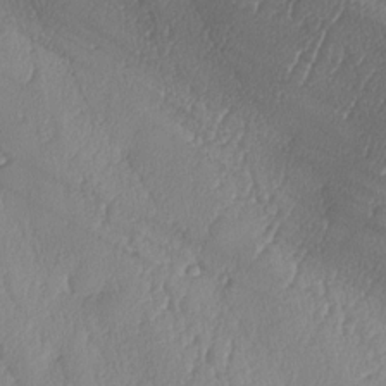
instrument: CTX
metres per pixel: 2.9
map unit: lAa
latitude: -7.9367
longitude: -129.2348
